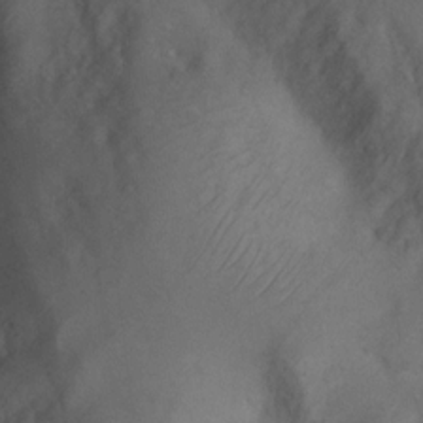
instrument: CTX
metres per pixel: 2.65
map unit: Nhu
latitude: 8.6113
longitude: -22.5924
